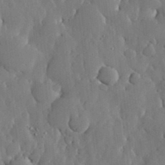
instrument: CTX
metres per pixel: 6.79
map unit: lHvf
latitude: 18.4034
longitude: -113.0836
